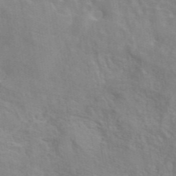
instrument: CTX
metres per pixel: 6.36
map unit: eAb
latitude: 44.1766
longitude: 113.3888
